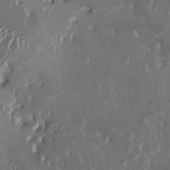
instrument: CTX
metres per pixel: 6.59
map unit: HNhu
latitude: 1.0836
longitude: -4.1389
